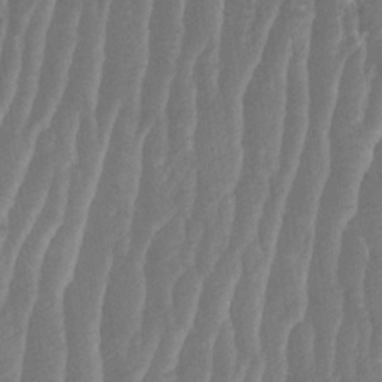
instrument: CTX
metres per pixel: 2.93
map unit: HNhu
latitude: -1.3132
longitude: 13.9745
